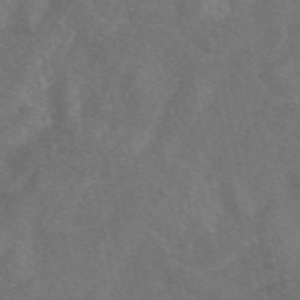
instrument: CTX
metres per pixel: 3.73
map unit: eAb
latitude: 49.9150
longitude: 119.0486
